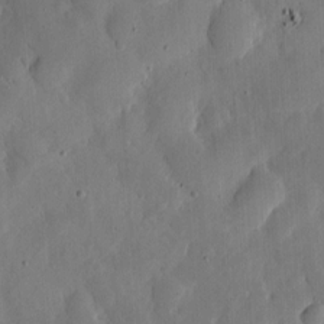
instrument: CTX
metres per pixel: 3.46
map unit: eHh
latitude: 5.5938
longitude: -70.5168
